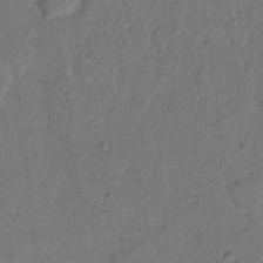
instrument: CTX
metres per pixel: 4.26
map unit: Hto
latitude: 7.6505
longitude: -62.5357
